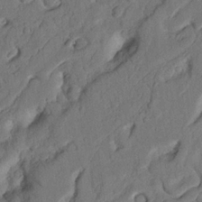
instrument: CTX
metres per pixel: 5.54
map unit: Nhu
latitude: 20.8380
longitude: -75.1781
